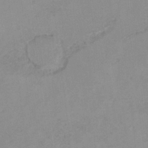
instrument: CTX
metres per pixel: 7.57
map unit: Hto
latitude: 7.6883
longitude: -35.2726
